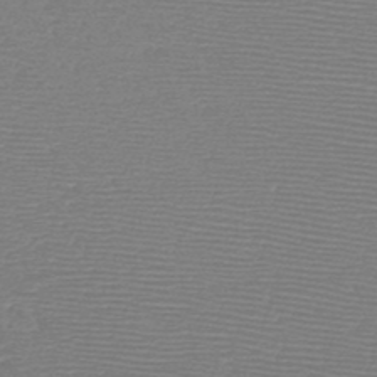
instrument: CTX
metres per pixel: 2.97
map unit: HNb
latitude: -48.0472
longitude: -41.8394
